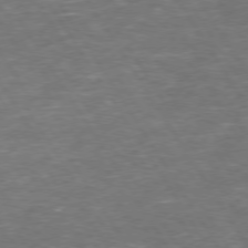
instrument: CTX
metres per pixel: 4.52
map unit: Hpe
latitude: 73.4805
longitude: -124.5356
